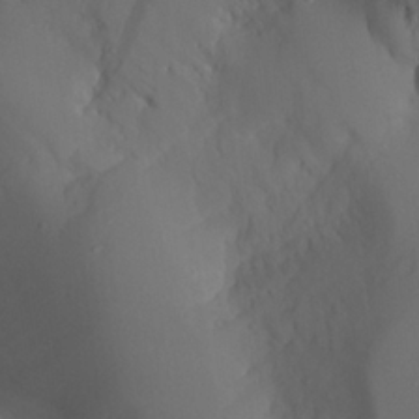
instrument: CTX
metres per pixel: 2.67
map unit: Aa
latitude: 24.6490
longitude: -127.6127
